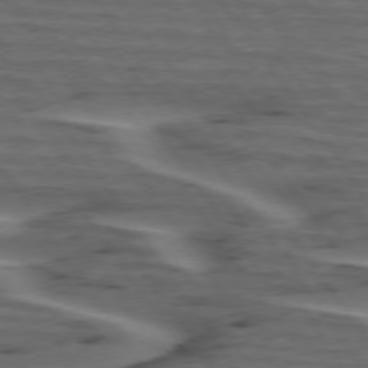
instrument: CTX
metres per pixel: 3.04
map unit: lApd
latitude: 75.3293
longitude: -70.1956
